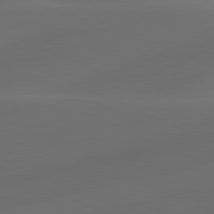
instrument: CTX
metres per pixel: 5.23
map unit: lApd
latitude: 80.7435
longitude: -83.2725
